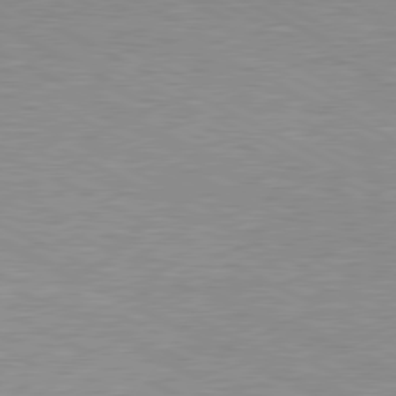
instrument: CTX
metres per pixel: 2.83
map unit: Hpe
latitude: 79.6316
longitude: -128.1578
